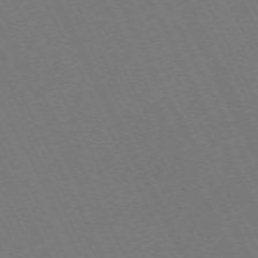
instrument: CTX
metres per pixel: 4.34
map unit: Hpe
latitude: -71.8045
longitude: 13.1242
